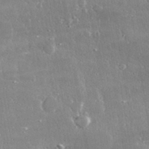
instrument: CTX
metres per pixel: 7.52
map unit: lHvf
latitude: 31.4805
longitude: -90.9703
